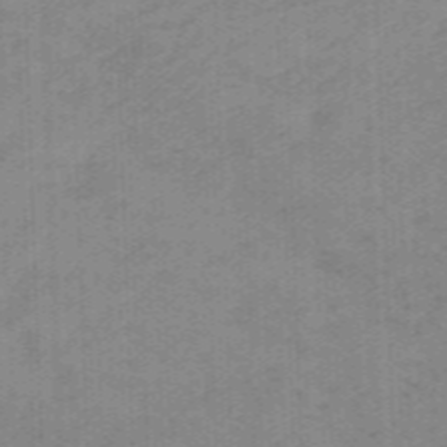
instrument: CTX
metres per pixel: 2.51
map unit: eHb
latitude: -45.7289
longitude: 83.4643
